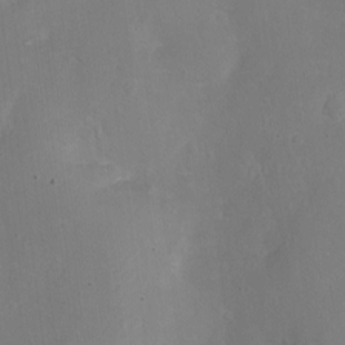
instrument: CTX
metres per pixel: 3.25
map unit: Nhe
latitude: -20.3117
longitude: 144.2551
